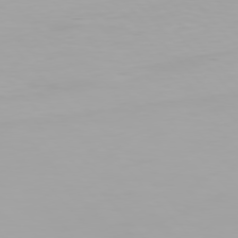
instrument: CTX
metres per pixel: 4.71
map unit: Hpe
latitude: 76.3467
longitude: -135.7638
